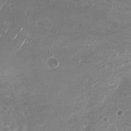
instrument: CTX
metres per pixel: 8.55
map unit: Nhu
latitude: -29.3321
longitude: -70.3656
